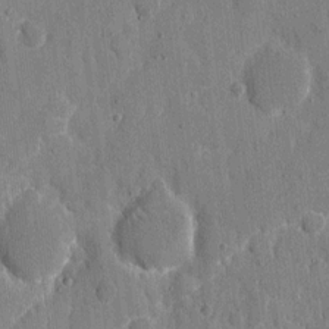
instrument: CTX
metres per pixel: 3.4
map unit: eHh
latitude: 8.3845
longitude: -67.9528
